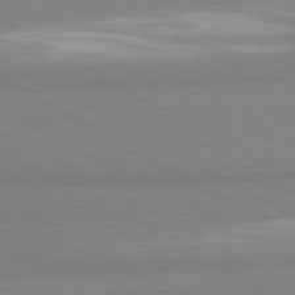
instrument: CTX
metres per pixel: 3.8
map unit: lApd
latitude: 80.9703
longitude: -178.8947
